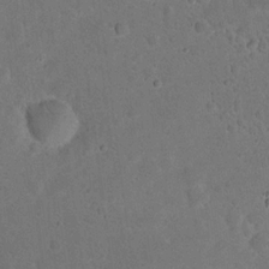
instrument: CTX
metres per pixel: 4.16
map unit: eHh
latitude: 19.6882
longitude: -62.6113
